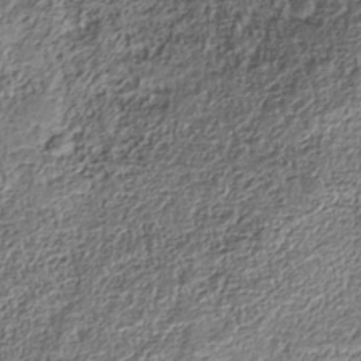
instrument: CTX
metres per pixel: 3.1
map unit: Nhe
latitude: -38.3684
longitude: 137.4832
